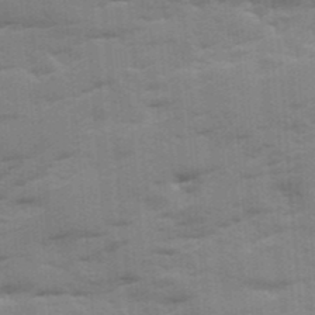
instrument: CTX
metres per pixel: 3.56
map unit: Ave
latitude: 12.2712
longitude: -102.1766
